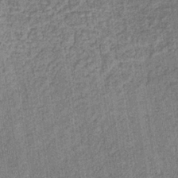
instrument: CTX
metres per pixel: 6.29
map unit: HNb
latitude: -32.0661
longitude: 58.0094
